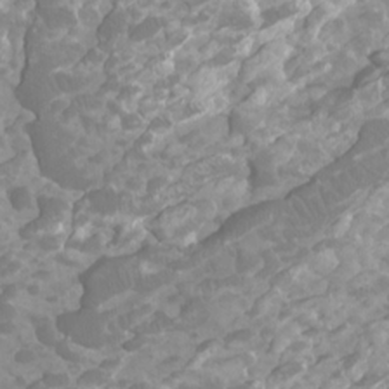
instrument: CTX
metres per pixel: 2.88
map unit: Ht
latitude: -4.1039
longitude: -18.5168
